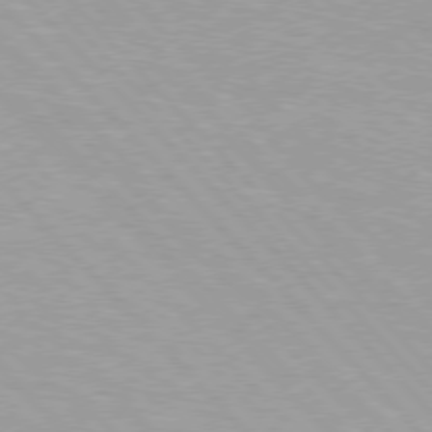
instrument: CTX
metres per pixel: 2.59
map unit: Hpe
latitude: 76.1389
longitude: -156.2144
